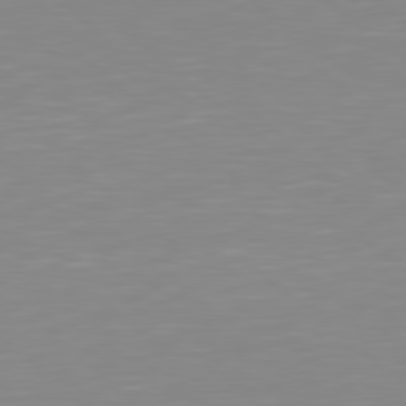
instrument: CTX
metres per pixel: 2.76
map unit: Hpe
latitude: 78.8002
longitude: -172.1955
